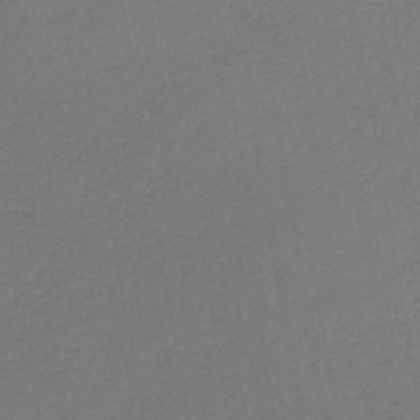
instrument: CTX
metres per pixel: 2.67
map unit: HNb
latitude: -43.9367
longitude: 49.3510
